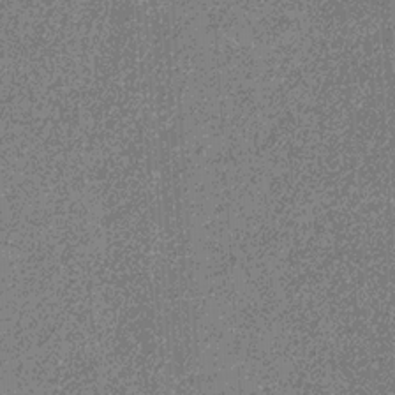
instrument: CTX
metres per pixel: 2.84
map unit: eHb
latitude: -31.5399
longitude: 69.7099
